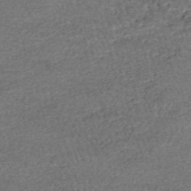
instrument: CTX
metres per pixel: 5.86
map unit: HNhu
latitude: -48.0850
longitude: 102.8786
